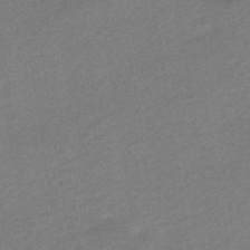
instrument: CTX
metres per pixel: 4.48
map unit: HNhu
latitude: -43.5966
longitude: 90.6330
